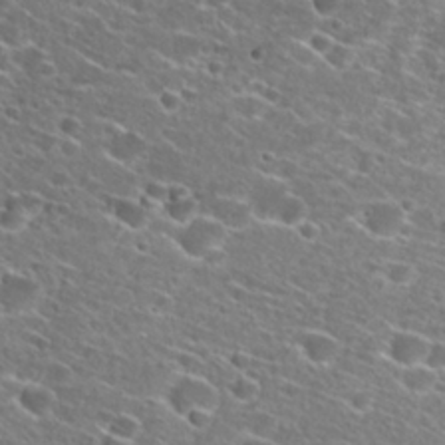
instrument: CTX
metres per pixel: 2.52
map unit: Hto
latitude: 26.5924
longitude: -46.6680
